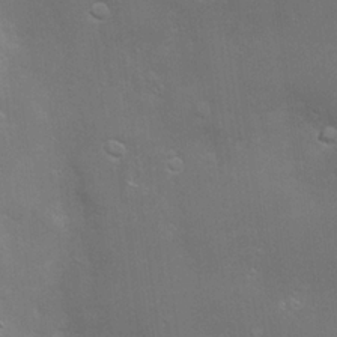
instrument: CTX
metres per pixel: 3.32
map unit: Hve
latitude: -10.5574
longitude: 174.3495
